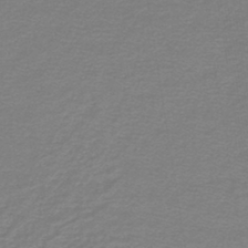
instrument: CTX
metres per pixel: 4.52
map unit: lHb
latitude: -44.2740
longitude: 56.5574
